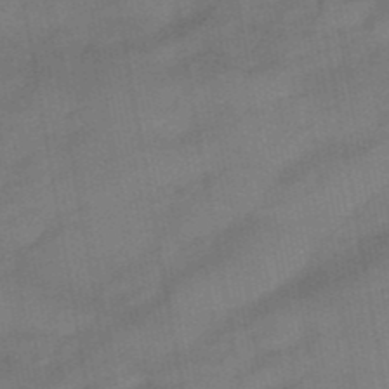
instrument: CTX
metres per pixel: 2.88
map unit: eHb
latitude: -39.9556
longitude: 82.9731
